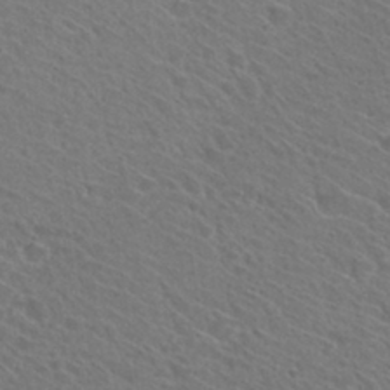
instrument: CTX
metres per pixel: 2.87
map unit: Hto
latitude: 31.0648
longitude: -47.0648
